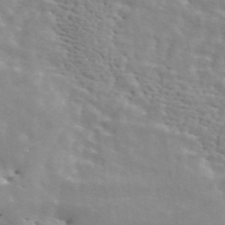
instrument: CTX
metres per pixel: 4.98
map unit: ANa
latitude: 45.1403
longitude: 28.8030
